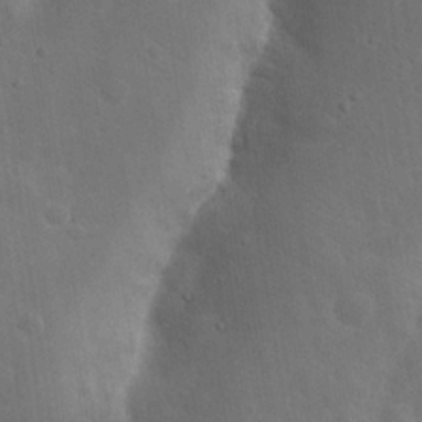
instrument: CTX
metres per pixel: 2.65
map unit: Nhu
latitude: 19.3103
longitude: -74.1011
